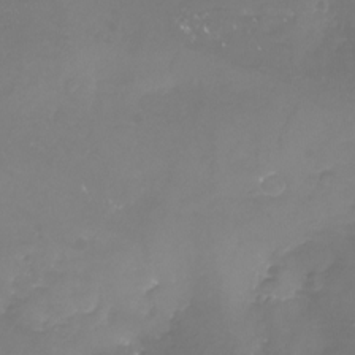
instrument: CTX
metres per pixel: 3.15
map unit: Nhu
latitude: -22.0661
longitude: -57.1214
